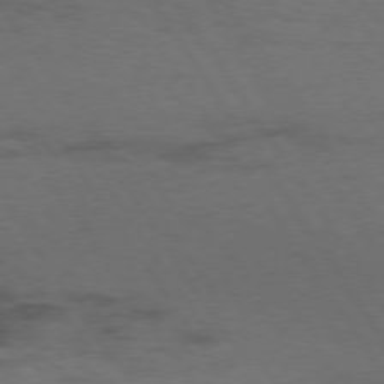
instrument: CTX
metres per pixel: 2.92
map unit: Hpe
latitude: 74.1389
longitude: -142.5546
